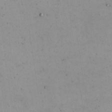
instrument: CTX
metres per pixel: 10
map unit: Nhu
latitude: -4.8786
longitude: -82.8380
